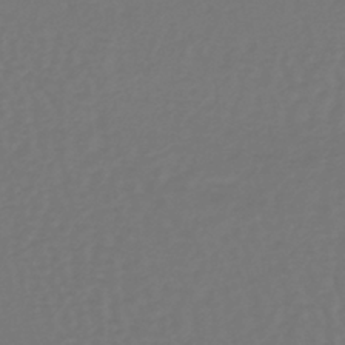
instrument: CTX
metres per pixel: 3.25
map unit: lHb
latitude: -38.9164
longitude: 63.0675
